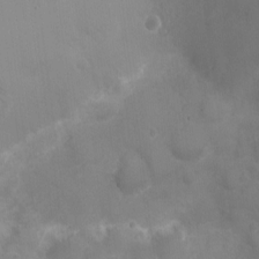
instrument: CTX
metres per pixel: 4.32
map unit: Ht
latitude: -4.4629
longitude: -16.1767
